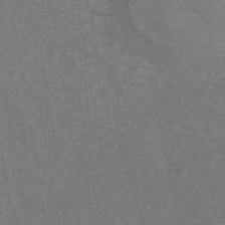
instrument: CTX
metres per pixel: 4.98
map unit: ANa
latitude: 45.1214
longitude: 30.2928
